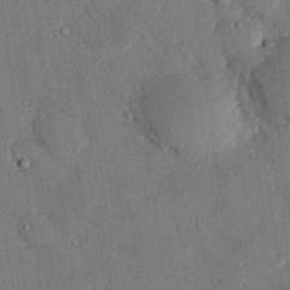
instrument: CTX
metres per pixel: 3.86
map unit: eHh
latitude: 27.1025
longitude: -81.4804
